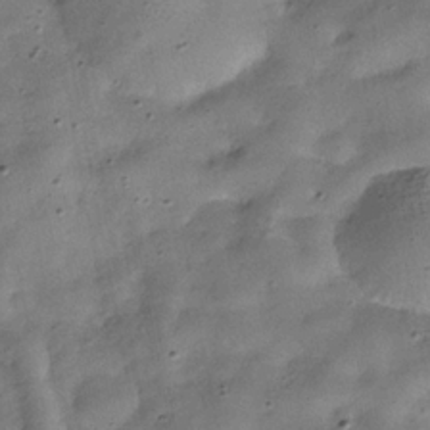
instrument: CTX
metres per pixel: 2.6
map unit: Hve
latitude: -31.9556
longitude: 94.1983
